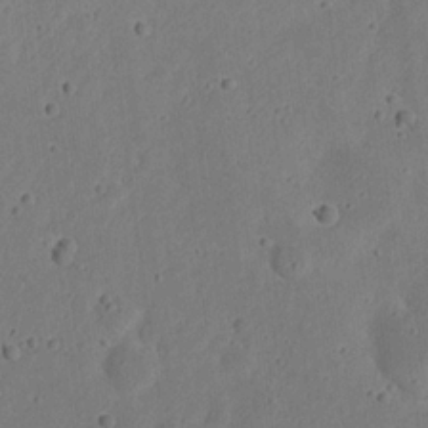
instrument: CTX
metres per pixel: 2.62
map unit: eHh
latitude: 21.8773
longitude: -69.6505
